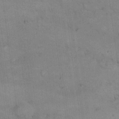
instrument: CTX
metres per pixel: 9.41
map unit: eHh
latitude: 21.4805
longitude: -61.2159
